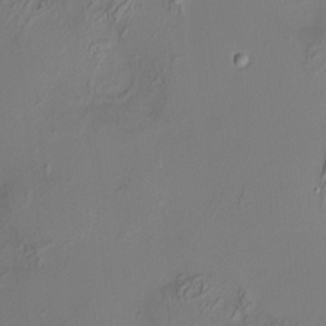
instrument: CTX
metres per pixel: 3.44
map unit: HNhu
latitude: 7.2726
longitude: 10.9164
